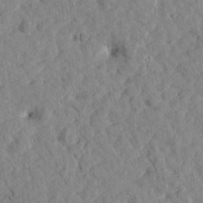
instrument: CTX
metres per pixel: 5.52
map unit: Htu
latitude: 1.7449
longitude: 179.5210
